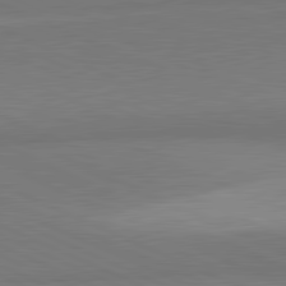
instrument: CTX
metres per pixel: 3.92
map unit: lApd
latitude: 81.5182
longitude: 156.1228
